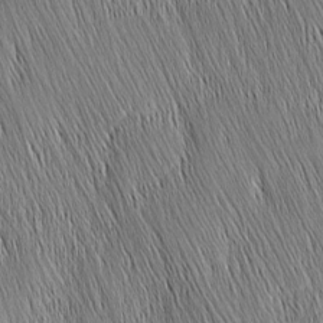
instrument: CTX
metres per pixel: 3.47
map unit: Nhu
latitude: -4.1983
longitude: -151.7260
